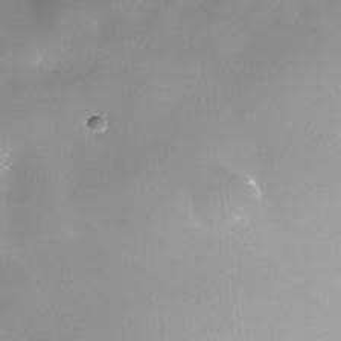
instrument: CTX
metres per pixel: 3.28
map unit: Nhe
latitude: -35.6911
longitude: -91.9906
